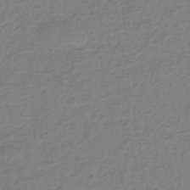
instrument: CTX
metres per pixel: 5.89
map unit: eHh
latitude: -45.6155
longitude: -29.2915
